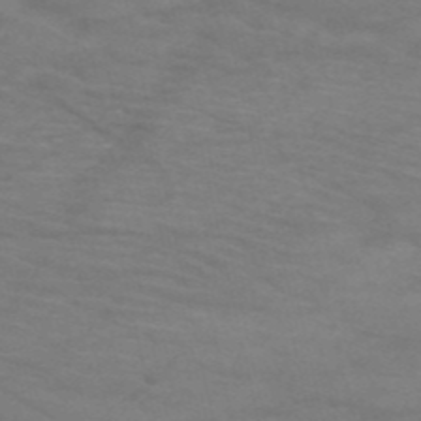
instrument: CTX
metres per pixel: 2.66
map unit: HNb
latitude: -53.2942
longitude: -45.9717
